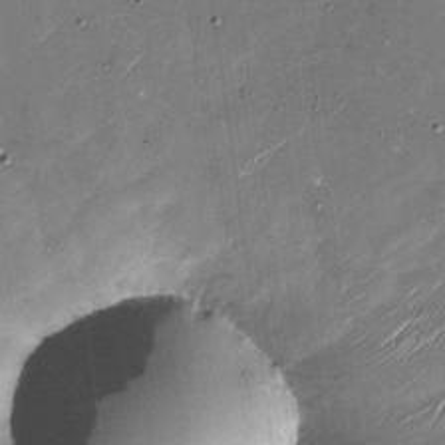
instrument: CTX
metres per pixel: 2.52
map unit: Nhu
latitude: -29.0109
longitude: -75.4238
